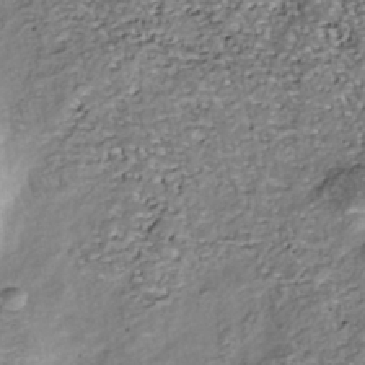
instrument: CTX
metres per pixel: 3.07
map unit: Nhu
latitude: -39.1053
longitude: -81.1214
